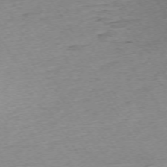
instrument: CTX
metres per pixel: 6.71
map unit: Ap
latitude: -73.1431
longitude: -68.1389
